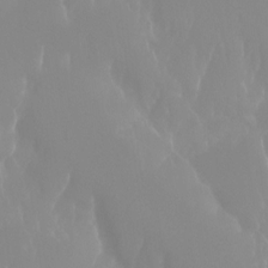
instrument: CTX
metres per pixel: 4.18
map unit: Aa
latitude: -13.3888
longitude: -59.8205
